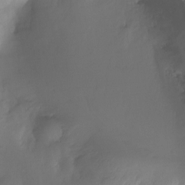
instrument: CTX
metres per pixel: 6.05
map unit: Ht
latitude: -11.8234
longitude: -46.8569
